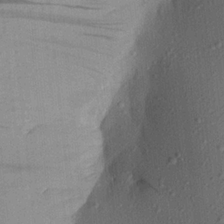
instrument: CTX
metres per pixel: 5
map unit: Aa
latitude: 21.6694
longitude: -147.5372
